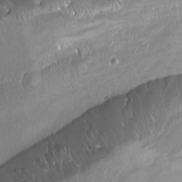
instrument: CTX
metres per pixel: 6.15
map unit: Ht
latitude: -15.1809
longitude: -41.8205
